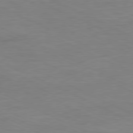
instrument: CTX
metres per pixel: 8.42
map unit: Ap
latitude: -81.3888
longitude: -75.8583
